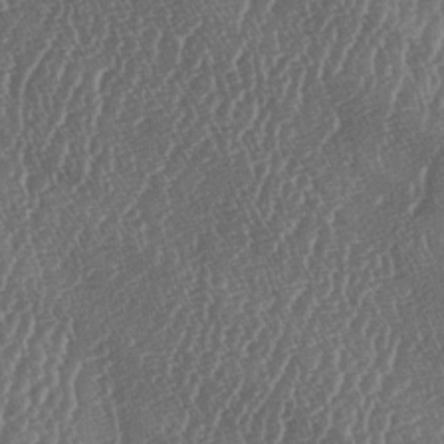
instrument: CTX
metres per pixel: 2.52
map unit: lAa
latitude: -6.1228
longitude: -130.0444
